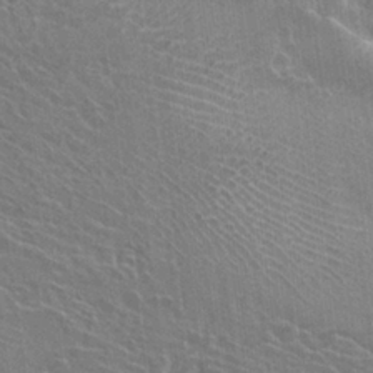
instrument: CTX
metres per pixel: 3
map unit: Hto
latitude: 23.3104
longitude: -40.6112
